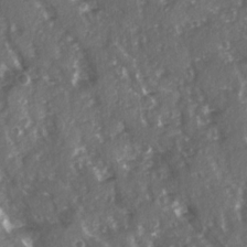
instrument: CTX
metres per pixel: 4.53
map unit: Ave
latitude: 15.5938
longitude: -131.3482
